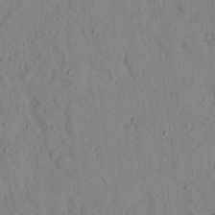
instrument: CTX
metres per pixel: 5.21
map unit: lHvf
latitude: 14.3090
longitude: 177.7478
